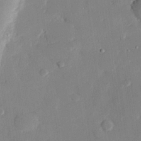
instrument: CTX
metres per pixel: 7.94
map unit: eHh
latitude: 27.6316
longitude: -80.9892
